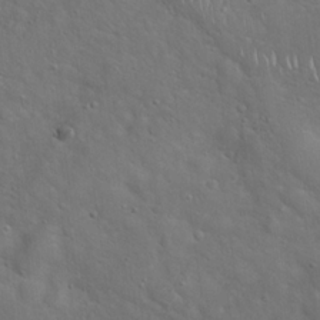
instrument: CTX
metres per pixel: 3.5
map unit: Hto
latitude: 17.6505
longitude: -53.1781
